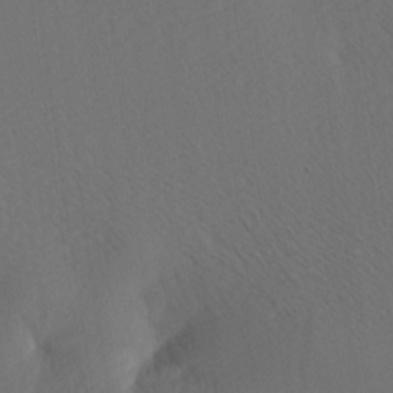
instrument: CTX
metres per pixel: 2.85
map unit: Ave
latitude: 13.1781
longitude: -106.8947
